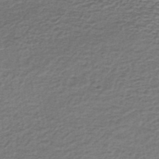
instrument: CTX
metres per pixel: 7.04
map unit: lHb
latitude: -35.5210
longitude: 60.8408
